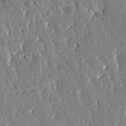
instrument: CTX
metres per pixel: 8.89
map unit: Htu
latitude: -1.7478
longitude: 175.0675
